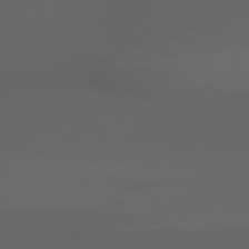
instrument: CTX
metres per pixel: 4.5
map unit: lApd
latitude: 79.0081
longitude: -165.9339
